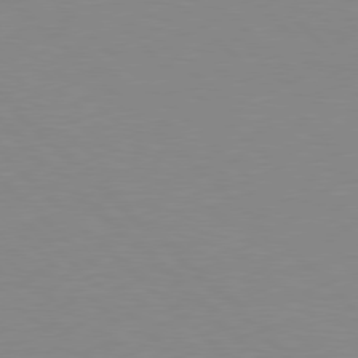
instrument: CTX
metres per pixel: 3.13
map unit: Hpe
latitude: 78.3279
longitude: -164.1767
